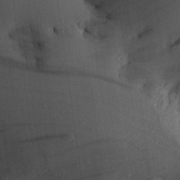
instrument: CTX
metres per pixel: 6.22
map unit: Aa
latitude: 27.8772
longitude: -134.4979
